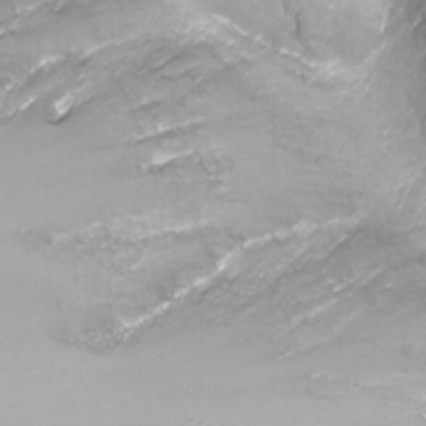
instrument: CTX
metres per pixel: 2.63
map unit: Nhu
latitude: -13.6155
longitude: -69.8017
